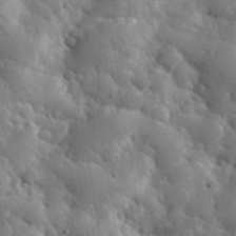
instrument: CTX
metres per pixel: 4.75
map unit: eHh
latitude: 36.9703
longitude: -67.6882
